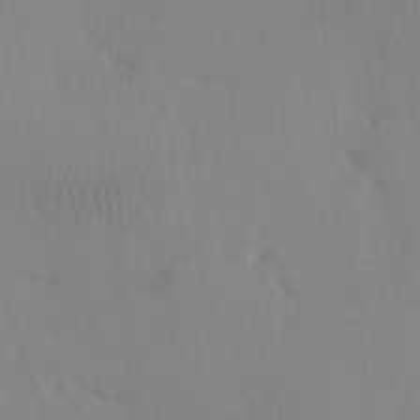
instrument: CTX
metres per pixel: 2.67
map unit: eHh
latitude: -3.9178
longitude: 16.5385
